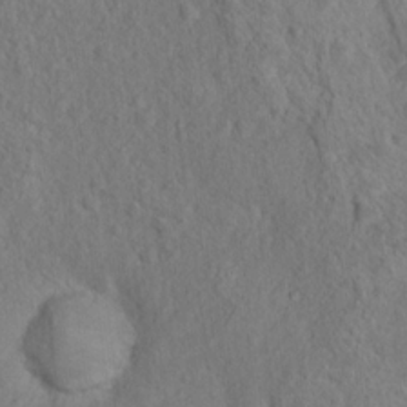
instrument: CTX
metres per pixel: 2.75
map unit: Nhu
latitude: 16.2523
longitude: -31.0459
